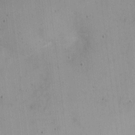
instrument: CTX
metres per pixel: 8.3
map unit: eHh
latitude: 4.3089
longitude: -69.4049
